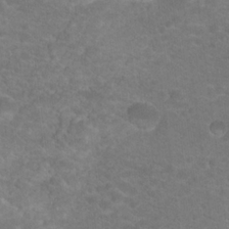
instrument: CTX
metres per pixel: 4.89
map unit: Hto
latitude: 19.1592
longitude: -37.8961
